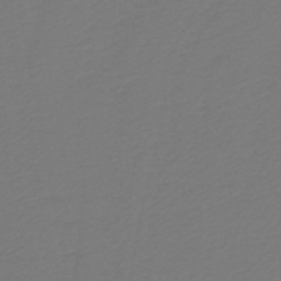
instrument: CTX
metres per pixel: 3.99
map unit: lHb
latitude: -42.7652
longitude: 77.9745
